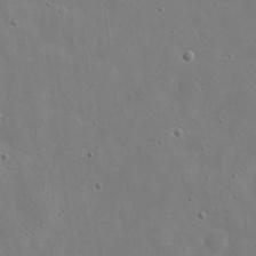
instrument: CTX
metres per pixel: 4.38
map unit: eHh
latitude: 18.1577
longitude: -71.4615
